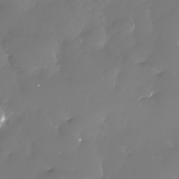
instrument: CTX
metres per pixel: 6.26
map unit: Nhe
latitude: -33.5966
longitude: -88.9514
